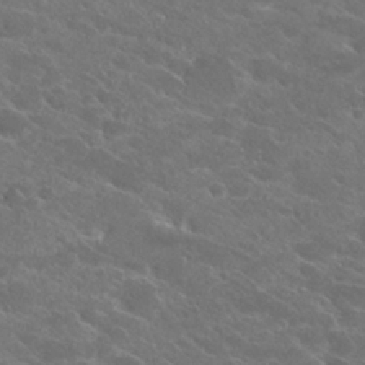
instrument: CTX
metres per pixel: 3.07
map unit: Hto
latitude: 25.0647
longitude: -39.4804
